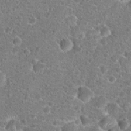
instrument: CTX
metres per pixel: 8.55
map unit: Hto
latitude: 18.6868
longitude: -41.2536
